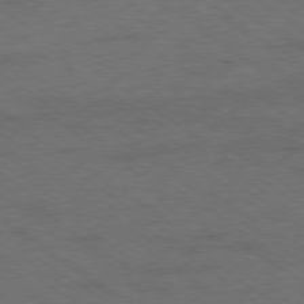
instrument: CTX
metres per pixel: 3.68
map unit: Ap
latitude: -79.4076
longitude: -99.0836
